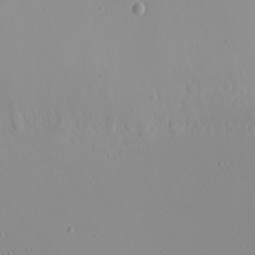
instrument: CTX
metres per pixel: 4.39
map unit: Nhu
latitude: -4.4629
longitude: -82.3089
